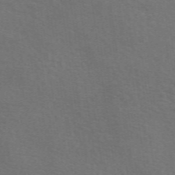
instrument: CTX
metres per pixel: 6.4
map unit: eAb
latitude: 50.8191
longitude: 112.7652
